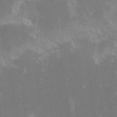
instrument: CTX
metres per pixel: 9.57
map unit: eHh
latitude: -1.8801
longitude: -84.8191
